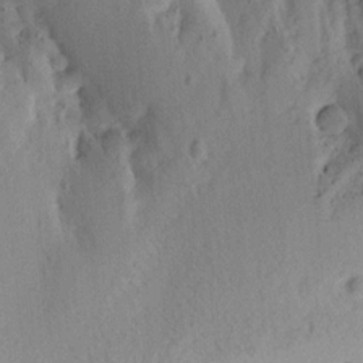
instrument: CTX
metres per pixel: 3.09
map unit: Aa
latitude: 13.4993
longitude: -141.0080
